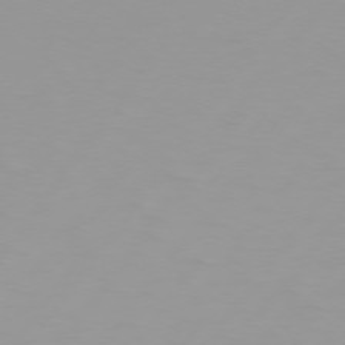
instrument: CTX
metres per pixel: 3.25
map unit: Hpe
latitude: 75.6883
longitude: -125.2537
